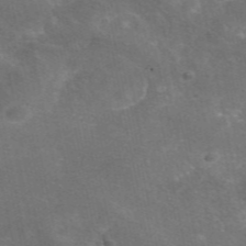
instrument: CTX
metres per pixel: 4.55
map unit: eAb
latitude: 47.1404
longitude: 115.9556
